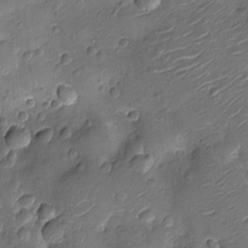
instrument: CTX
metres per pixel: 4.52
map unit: Nhu
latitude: -13.3699
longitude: -23.1025
